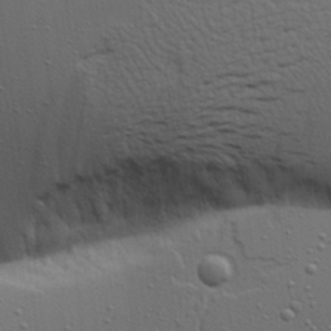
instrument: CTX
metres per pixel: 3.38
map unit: Aa
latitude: 22.1767
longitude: -142.1956
